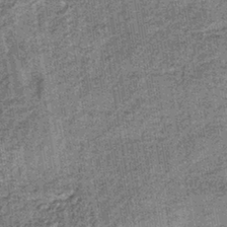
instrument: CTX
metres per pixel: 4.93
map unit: lHb
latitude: -38.3684
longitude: 64.3118
